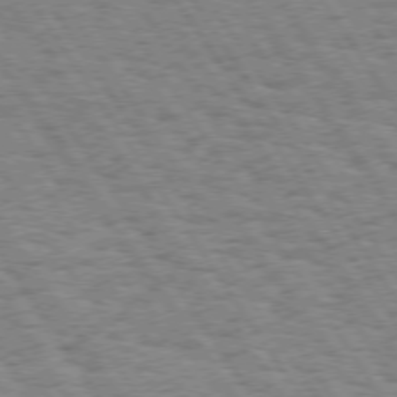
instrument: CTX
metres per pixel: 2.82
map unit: Hpe
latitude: 73.6316
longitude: -138.7246
